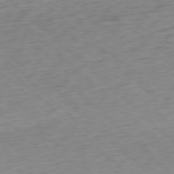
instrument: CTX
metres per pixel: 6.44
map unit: Ap
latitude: -77.5021
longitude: -79.1214
